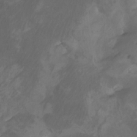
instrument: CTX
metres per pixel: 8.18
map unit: Htu
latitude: -6.6518
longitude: -68.6112
